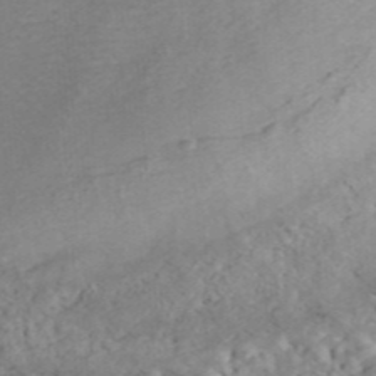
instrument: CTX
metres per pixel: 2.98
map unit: ANa
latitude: 44.4034
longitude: 22.5385
